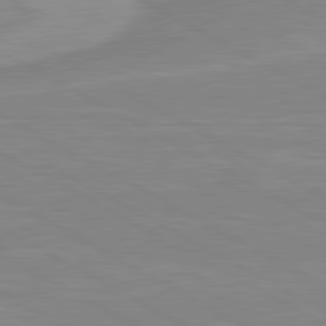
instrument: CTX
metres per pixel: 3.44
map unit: lApd
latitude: 80.5924
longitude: 171.5021
